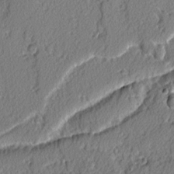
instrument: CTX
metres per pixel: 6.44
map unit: lAvf
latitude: -2.8030
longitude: -109.1403
